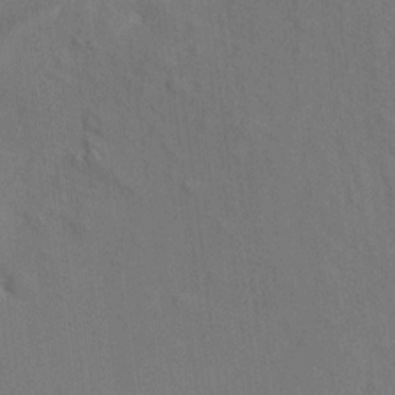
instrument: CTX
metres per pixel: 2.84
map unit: Aa
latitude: 10.3845
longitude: -142.4790
